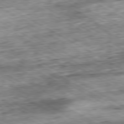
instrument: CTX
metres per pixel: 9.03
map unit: Ap
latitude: -80.3684
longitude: -88.1956
